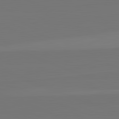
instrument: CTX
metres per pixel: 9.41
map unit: lApd
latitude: 82.6301
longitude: 155.8045
